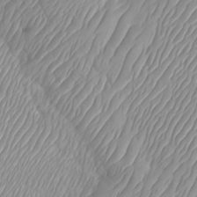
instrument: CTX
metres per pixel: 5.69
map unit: Htu
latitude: -4.0850
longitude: -72.7813
